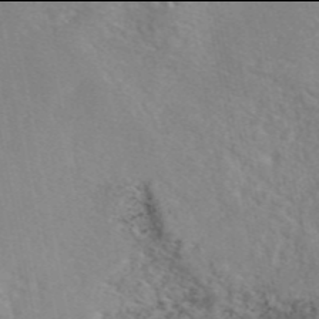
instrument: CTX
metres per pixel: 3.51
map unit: eAb
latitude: 45.9906
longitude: 110.6140
